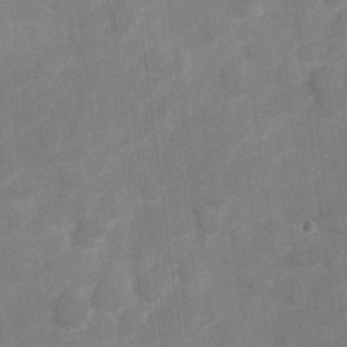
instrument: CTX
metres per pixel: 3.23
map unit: Nve
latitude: -18.1984
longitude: 108.1417
